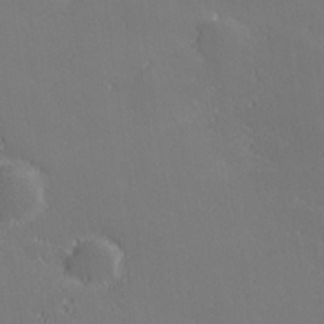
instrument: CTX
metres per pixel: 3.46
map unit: lHvf
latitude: 27.1025
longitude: 142.2928
